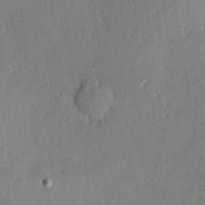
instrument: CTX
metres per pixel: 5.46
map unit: Hve
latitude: 25.2537
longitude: -93.6127
